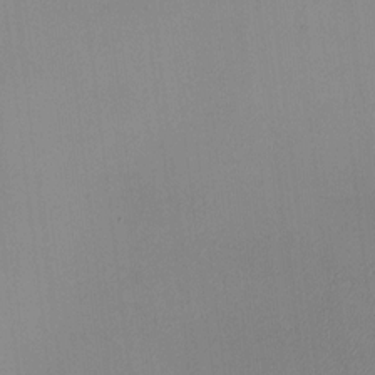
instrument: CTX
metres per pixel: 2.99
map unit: HNhu
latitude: 9.9906
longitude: 15.1054
